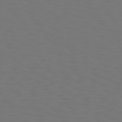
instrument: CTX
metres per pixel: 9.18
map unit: Hpe
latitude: 74.6113
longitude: -123.5182
